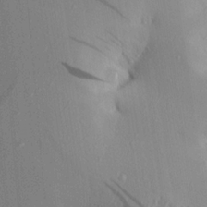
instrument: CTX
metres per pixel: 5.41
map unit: Aa
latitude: 21.3860
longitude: -143.9528
